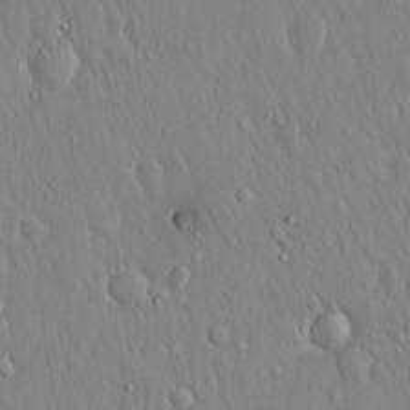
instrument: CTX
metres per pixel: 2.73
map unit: Hto
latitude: 17.4993
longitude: -58.1767
